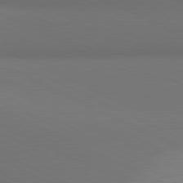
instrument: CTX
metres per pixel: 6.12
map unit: lApd
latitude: 80.9892
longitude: 137.6155
